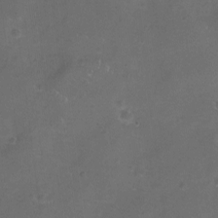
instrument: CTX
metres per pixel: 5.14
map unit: eHh
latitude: -11.9178
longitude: -61.4426
